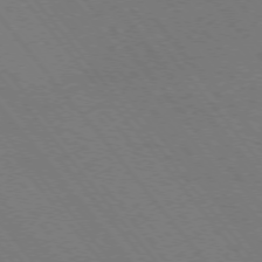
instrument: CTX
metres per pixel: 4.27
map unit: Hpe
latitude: -76.0094
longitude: -13.7828
